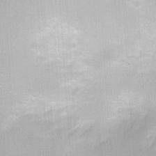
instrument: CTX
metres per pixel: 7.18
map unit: Nhu
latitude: 1.6127
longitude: -16.8569
